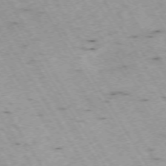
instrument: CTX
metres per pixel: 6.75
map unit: Hpe
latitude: -73.5966
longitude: 7.7099
